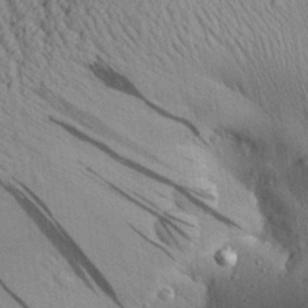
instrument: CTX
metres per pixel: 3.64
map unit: Aa
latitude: 28.8569
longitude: -136.2712
